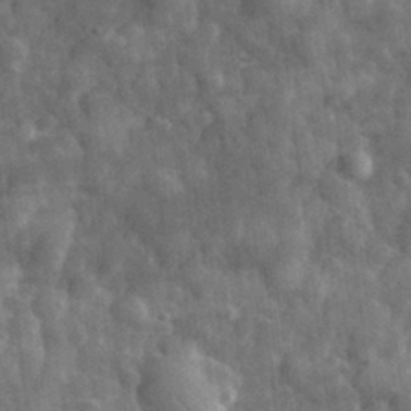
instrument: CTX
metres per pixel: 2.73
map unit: eHh
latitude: 32.1389
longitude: -72.2901
